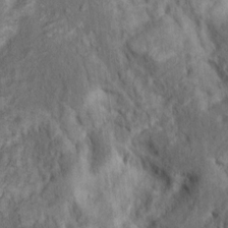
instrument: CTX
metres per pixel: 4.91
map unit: Nhu
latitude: 11.3104
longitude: -27.0648
